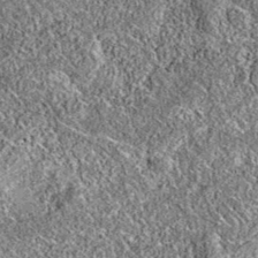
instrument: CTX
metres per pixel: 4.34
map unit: eAb
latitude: 36.2522
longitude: 111.7100
